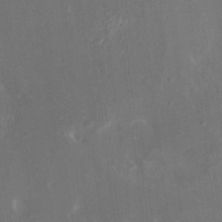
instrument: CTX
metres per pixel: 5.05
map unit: HNhu
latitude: 5.9528
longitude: 3.5966
